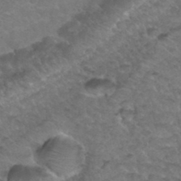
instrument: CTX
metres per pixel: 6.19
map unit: Hto
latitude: 35.8394
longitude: -50.0444
